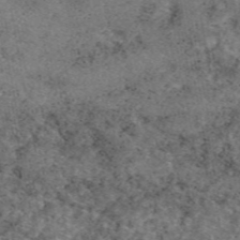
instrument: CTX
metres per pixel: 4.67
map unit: eAb
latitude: 48.4601
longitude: 107.1054
